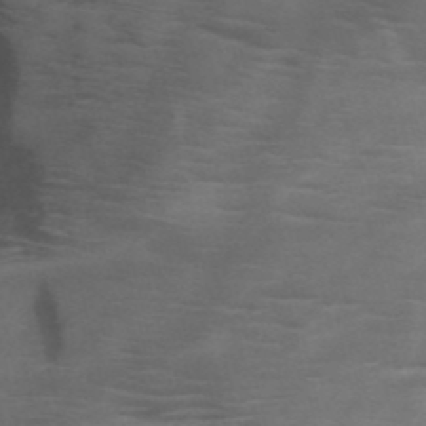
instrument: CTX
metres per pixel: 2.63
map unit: HNb
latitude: -51.7100
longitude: -45.9717
